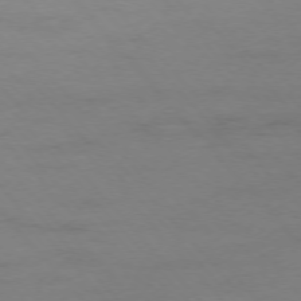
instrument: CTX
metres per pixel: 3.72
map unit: Ap
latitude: -76.5385
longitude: -83.7071
